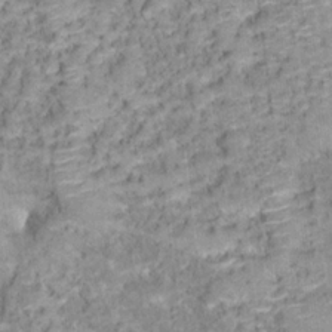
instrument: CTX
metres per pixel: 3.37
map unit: Hto
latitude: 16.8002
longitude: -36.6113
